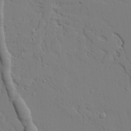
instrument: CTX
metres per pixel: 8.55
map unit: lAvf
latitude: 23.9339
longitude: -109.7071
